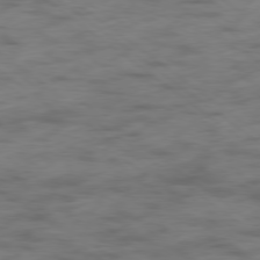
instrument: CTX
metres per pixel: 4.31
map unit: Hpe
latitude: -79.1242
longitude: -22.5168
